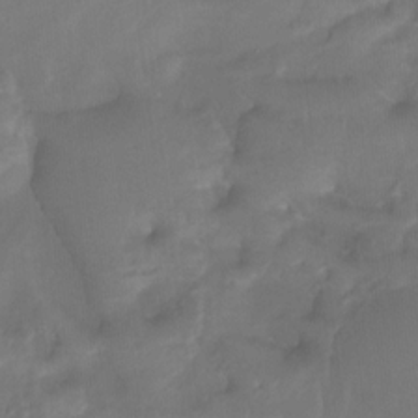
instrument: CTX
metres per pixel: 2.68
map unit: Htu
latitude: -14.3496
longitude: -45.5938
